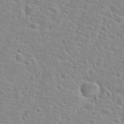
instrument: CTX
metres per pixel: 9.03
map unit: Hto
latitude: 25.1592
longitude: -48.0822
